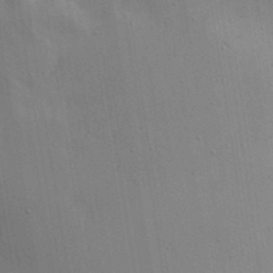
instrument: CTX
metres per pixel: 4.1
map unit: lAa
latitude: 19.4993
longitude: -138.6679
